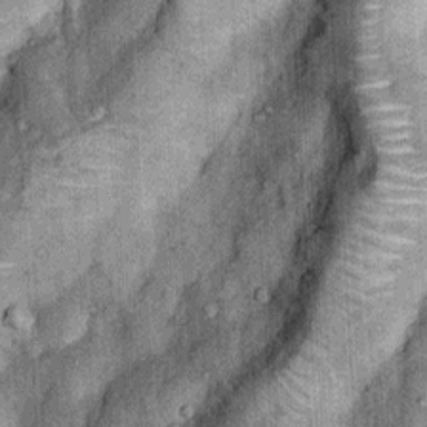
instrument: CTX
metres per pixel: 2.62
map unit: Nhu
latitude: 5.4993
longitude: -23.9528
